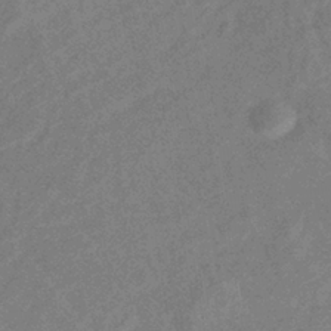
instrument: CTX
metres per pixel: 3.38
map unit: eHb
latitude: -38.1228
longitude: 76.8975
